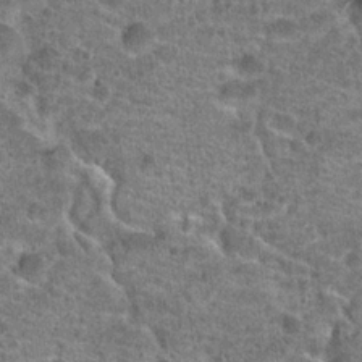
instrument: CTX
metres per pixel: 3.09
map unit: Hto
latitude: 20.3090
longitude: -42.4601
